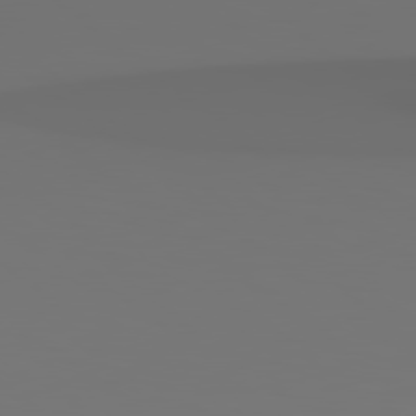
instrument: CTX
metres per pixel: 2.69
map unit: Hpe
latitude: 78.9514
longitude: -138.3656
